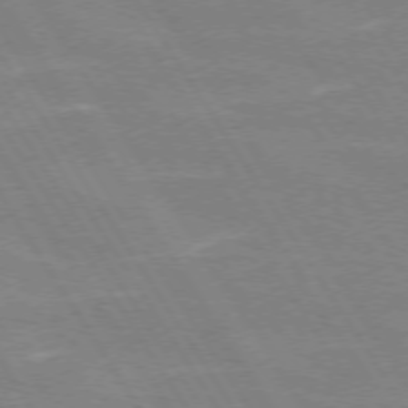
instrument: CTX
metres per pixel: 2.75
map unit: lApd
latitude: 72.8002
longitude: -56.6490
